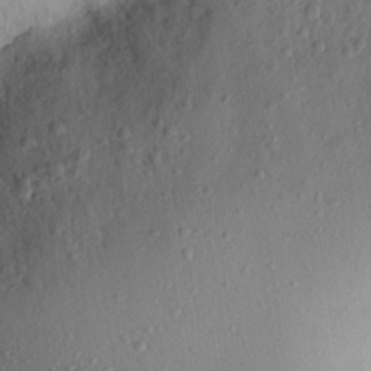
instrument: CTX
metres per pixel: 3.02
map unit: eHh
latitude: 25.1403
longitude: -77.9717
